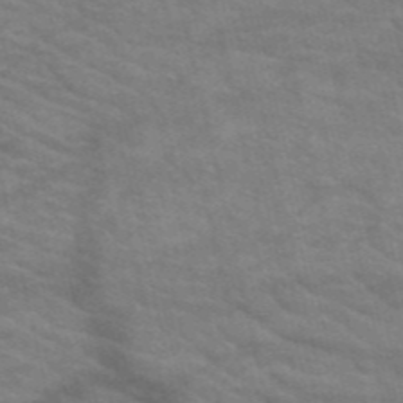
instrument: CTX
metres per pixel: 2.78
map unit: HNb
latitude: -52.9730
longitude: -44.6679
